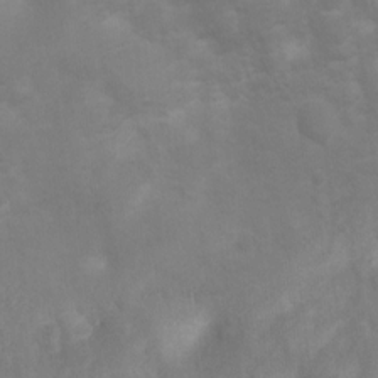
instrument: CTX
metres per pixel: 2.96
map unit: Ht
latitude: 2.8191
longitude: -27.1781
